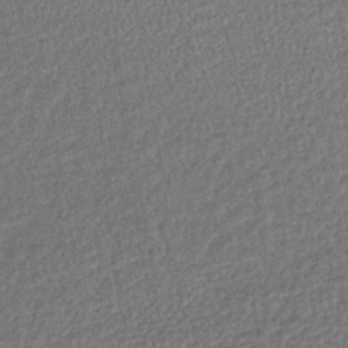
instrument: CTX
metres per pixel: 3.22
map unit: lHb
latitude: -41.0486
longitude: 69.1998
